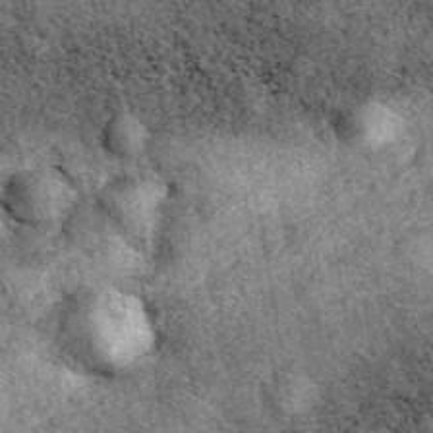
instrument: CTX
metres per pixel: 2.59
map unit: eAb
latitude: 39.7072
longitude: 108.2173
